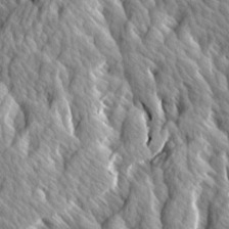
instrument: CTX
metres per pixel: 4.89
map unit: Ave
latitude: 14.3846
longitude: -134.0633
